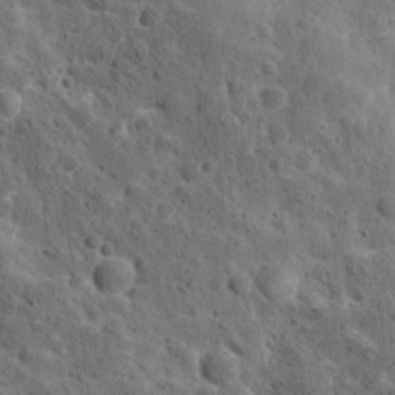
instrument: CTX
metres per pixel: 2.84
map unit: Ave
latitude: 10.9514
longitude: -105.8206
